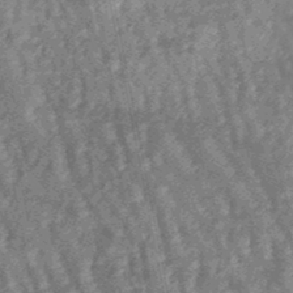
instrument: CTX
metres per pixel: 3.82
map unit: lHb
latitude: -47.5210
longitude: 78.6896
